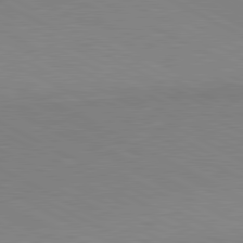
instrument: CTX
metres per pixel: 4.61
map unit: lApd
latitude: 80.8191
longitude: 149.5210
